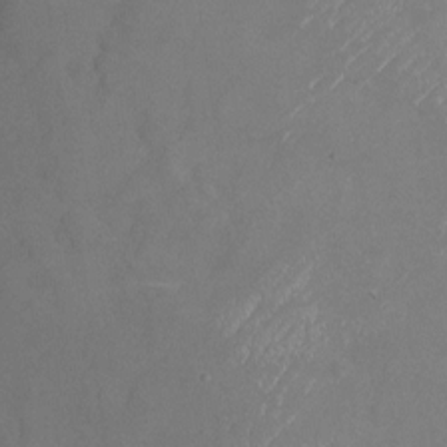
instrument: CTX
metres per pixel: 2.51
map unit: Nhu
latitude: -24.0283
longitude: -57.1592
